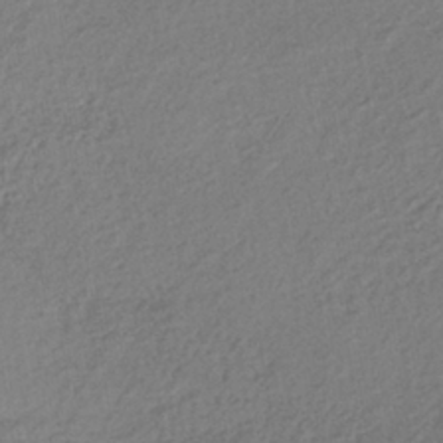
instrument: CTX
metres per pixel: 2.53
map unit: lHb
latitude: -38.4818
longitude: 68.5006
